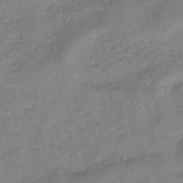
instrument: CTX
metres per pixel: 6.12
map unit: eHb
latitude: -44.5196
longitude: 85.2376
